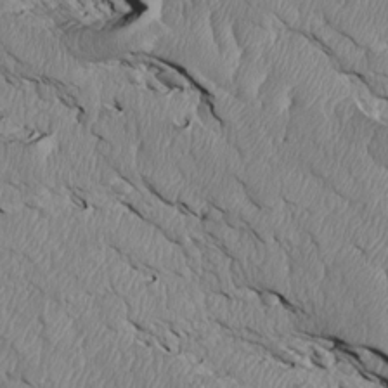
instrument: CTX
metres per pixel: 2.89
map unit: Htu
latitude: 3.7260
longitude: 152.6896
